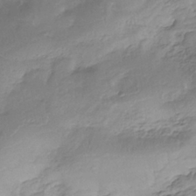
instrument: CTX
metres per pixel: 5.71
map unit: eHh
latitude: -39.5021
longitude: -26.0633
